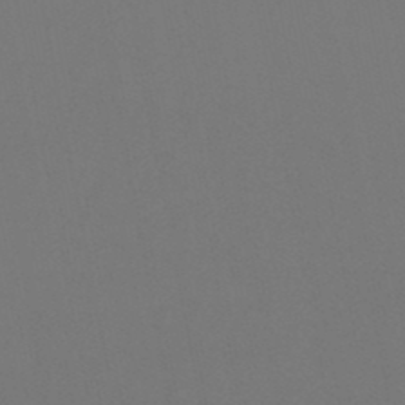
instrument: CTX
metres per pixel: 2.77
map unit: lHb
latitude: -47.1998
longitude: 68.6896
